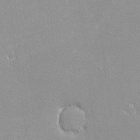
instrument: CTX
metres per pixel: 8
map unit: lHvf
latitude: -12.1417
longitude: -104.9892
